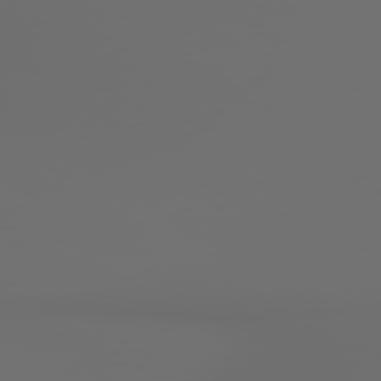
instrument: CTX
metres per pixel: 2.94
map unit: lApd
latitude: 79.7072
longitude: 176.2928
